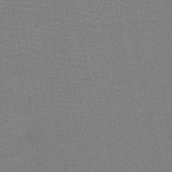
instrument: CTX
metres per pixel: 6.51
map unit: HNb
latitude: -48.2362
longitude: -42.8002
